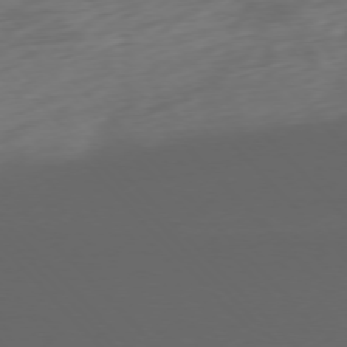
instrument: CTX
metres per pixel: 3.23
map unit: Ap
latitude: -76.7085
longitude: -79.0081
